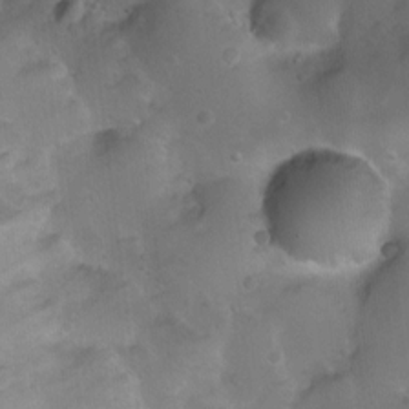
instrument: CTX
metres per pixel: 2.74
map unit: Nhu
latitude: 4.0822
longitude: -27.5938
